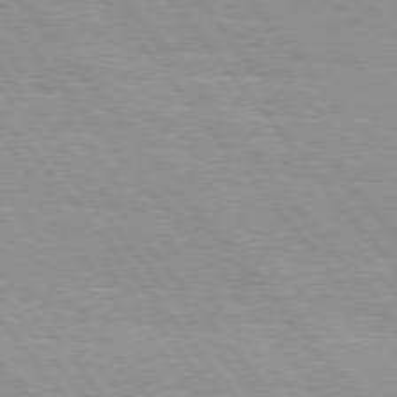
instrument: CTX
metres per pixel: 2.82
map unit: Hpe
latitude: 76.2522
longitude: -152.8380
